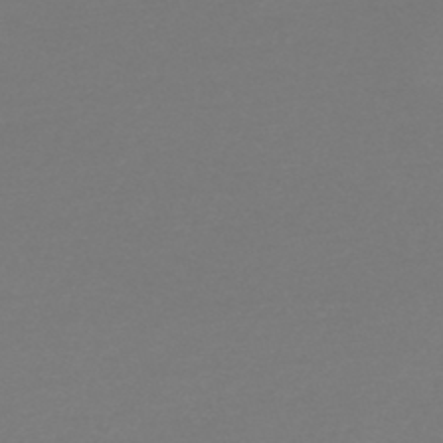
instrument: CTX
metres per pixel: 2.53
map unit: HNb
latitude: -44.3117
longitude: -45.2537
